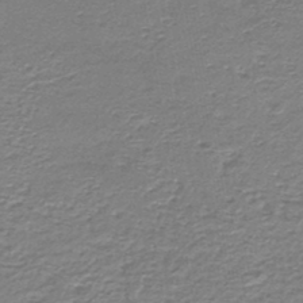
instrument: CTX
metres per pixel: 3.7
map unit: HNb
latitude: -44.1417
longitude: 50.4629
